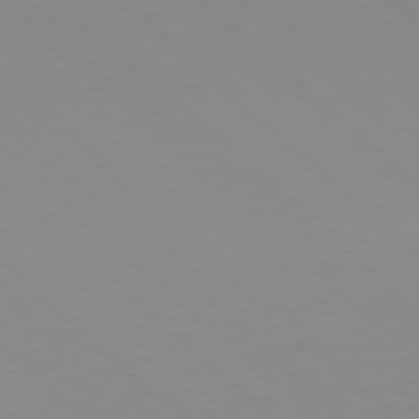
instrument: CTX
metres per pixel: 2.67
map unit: Hpe
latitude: 77.7638
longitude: -165.2537
